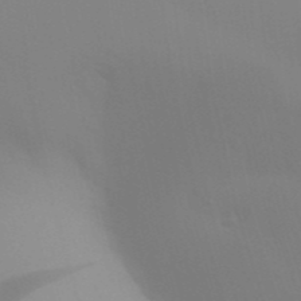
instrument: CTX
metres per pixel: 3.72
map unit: Aa
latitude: 32.3278
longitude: -145.4237
